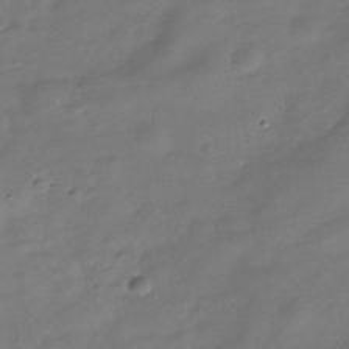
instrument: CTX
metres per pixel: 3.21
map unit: Hve
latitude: -31.8611
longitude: 93.2376
